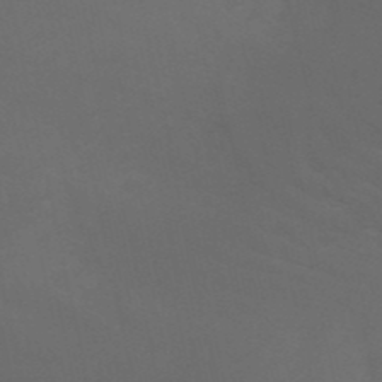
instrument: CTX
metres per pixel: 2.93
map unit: HNb
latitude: -50.9353
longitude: -43.1970
